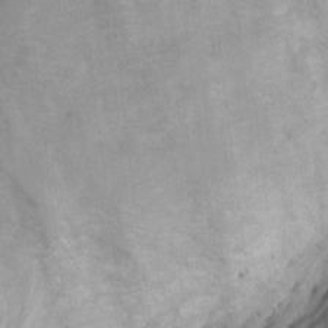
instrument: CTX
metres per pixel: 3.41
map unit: Ht
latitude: 2.8569
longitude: -29.1781
